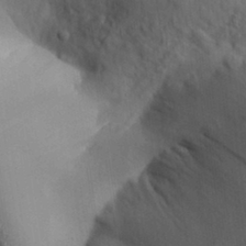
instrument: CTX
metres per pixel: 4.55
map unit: Aa
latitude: 32.2711
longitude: -141.0836
